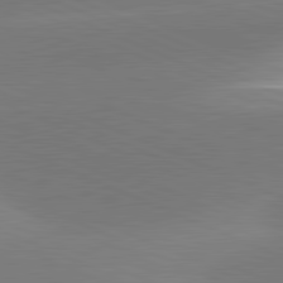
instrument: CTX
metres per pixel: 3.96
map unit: lApd
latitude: 81.8772
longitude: -155.3293
